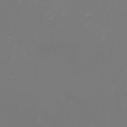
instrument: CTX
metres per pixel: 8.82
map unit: eHh
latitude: -1.4833
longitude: -79.5749
